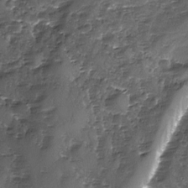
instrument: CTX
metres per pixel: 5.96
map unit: Ave
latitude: -9.6911
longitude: -117.8394
